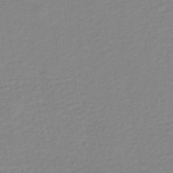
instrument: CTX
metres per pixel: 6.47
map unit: lHb
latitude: -36.0472
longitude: 70.5007
